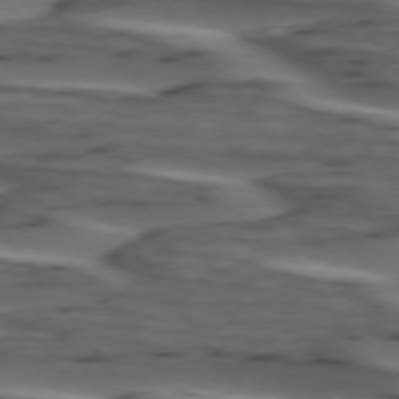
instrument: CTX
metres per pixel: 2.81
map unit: lApd
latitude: 75.1025
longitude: -71.1781
